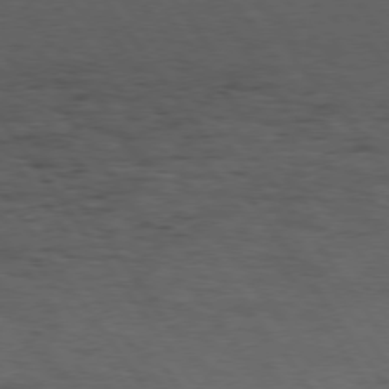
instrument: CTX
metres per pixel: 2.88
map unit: Hpe
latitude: 74.9892
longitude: -140.6679
